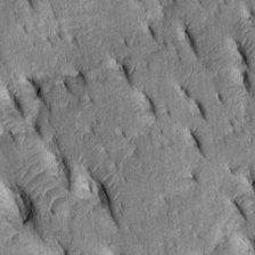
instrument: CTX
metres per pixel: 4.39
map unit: Htu
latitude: -3.0108
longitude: 151.5777
